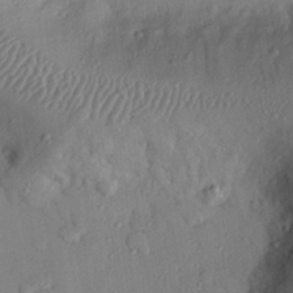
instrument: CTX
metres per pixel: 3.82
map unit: eHh
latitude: 26.1011
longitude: -76.4790
